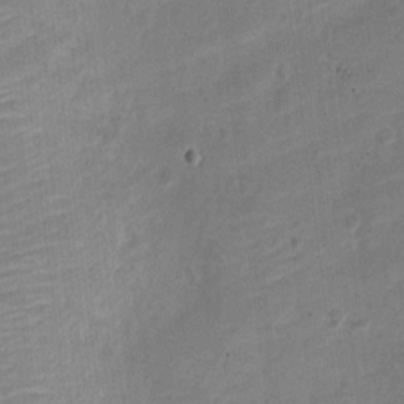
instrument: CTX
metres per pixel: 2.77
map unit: Nve
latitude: -18.3495
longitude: 109.5777
